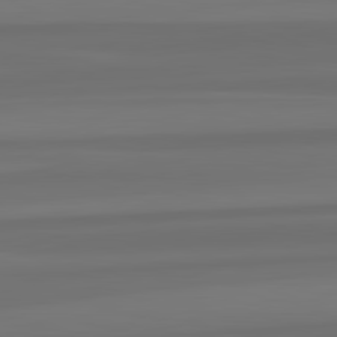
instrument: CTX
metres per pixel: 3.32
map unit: lApd
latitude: 82.4601
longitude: -173.3103
